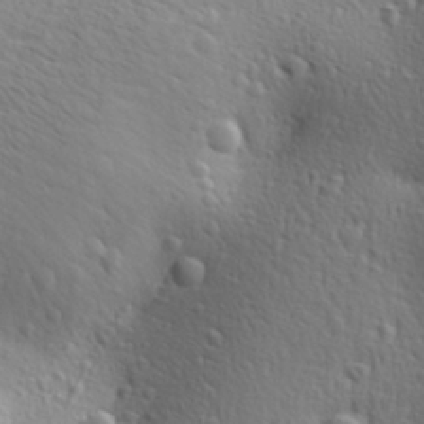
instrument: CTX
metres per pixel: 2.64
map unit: Aa
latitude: 29.7449
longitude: -139.8772
